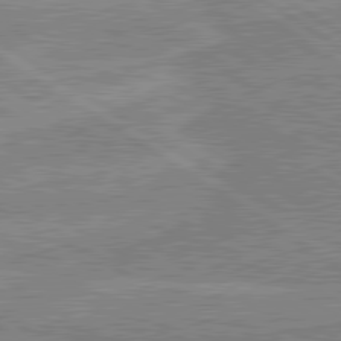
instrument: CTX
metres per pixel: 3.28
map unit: lApd
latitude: 80.3278
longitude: 170.4062
